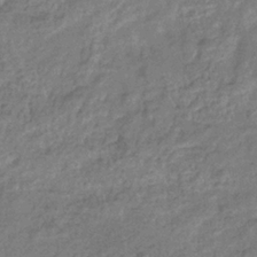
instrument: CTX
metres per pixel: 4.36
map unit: eHb
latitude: -35.8233
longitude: 80.6330
